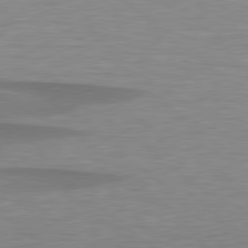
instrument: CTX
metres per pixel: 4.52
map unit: lApd
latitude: 79.2159
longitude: -88.8947
